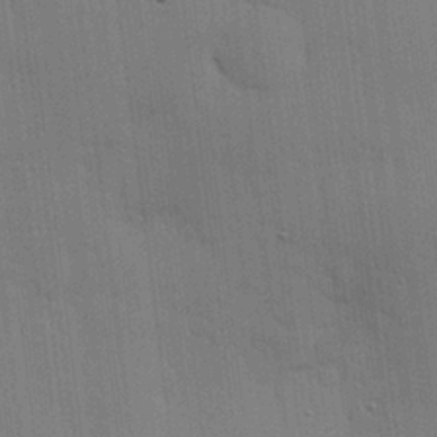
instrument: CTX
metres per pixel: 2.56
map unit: lHvf
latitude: 18.3467
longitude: -113.7638
